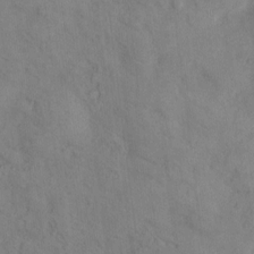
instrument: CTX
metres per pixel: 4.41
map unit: Hto
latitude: 7.1592
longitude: -60.1955
